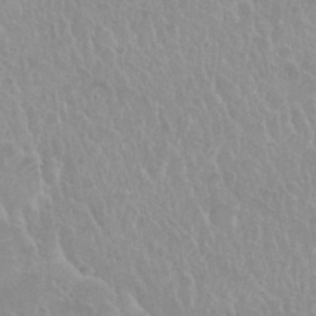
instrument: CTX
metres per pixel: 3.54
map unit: Nhu
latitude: 28.8947
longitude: -54.9514
